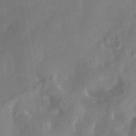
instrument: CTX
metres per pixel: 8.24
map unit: Nhe
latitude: -37.5966
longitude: -117.5182
